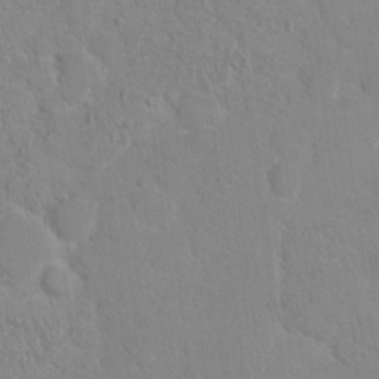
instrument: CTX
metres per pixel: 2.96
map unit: Hto
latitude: 16.5546
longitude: -39.2537
